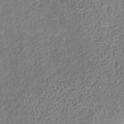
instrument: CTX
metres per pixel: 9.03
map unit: lHb
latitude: -38.1984
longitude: 62.3117
